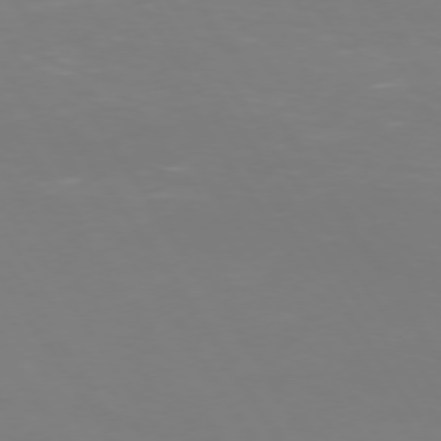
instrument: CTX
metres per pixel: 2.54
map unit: Hpe
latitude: 73.1970
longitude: -127.2348
